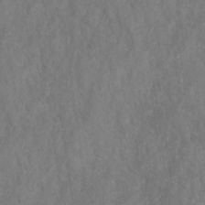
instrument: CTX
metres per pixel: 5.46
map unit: HNhu
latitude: -28.6896
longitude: 73.2376
